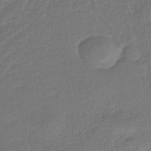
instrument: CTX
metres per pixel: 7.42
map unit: lHb
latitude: -34.0472
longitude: 64.9920
